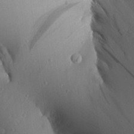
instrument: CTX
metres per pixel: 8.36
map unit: Aa
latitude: 24.6679
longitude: -136.6491
